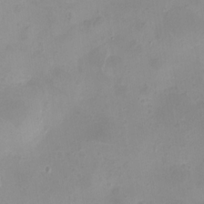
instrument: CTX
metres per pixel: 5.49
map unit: eHh
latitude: -5.1620
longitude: -78.3468
